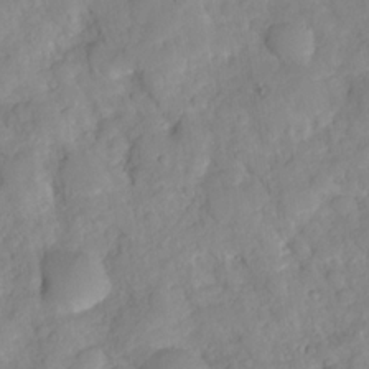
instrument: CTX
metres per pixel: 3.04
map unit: HNhu
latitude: -23.8423
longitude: 49.3699
